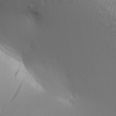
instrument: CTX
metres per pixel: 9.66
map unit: Aa
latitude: 9.5938
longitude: -130.2901
